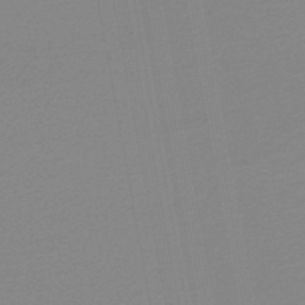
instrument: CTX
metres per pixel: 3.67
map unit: lHb
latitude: -45.8611
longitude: 68.8974
